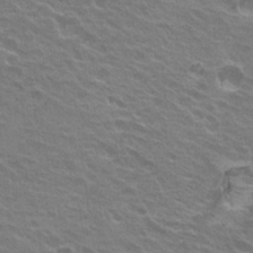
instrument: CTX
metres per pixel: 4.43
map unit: Hto
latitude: 23.2348
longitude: -31.1215
